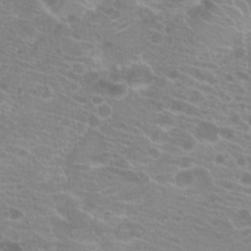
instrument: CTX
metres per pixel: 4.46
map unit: Hto
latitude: 21.0270
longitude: -40.5545
